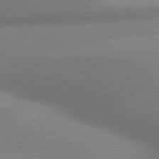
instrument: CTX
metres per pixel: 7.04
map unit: lApd
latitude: 80.8758
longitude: 131.4265
